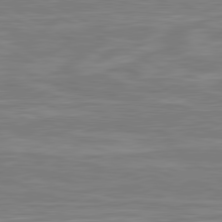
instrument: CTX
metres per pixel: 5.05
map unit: lApd
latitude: 80.7435
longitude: -173.3670
